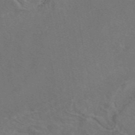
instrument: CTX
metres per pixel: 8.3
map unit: eAb
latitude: 46.5924
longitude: 110.2361
